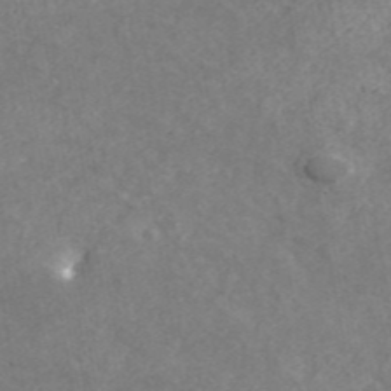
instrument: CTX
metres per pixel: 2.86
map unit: ANa
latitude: 43.8017
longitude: 24.1039
